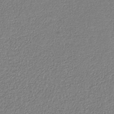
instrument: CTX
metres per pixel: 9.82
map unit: eAb
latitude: -38.0472
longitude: 51.6911
